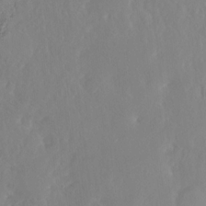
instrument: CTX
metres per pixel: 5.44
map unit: Ht
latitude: -14.5385
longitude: -41.7638
